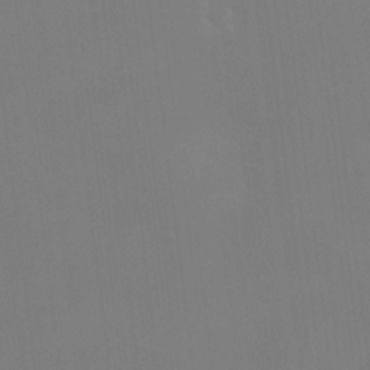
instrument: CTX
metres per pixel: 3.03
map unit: HNhu
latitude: 6.8569
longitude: 5.1431
